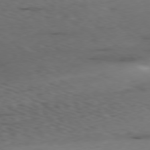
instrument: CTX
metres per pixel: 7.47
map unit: Ap
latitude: -78.8219
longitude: -59.3482
